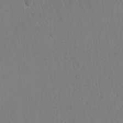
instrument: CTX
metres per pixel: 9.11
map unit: Htu
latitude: 0.2333
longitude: 172.5385
